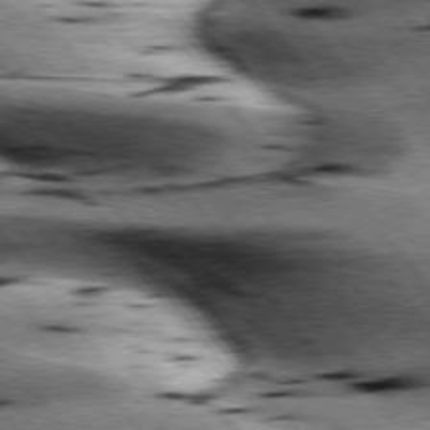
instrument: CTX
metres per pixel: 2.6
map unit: lApd
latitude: 76.3278
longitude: -60.1578
